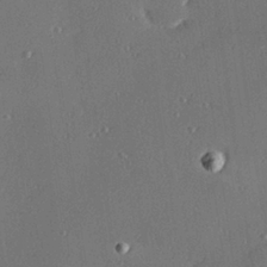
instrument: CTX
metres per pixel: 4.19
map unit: Hve
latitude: 27.8772
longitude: -91.2537
